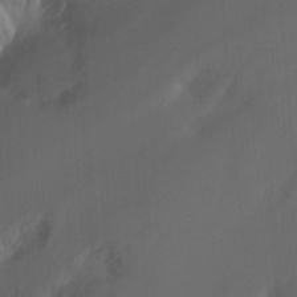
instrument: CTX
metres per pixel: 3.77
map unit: Nhu
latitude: -12.6519
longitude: -65.5560
